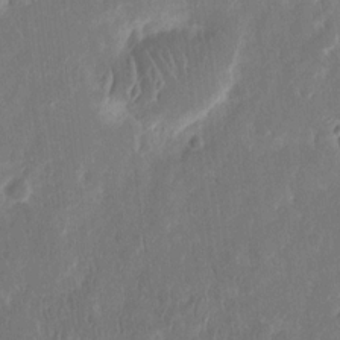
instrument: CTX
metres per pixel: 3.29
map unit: eHh
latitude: 14.3279
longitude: -72.6113
